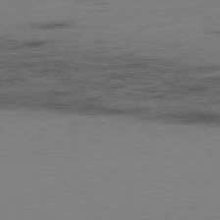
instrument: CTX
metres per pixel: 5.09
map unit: Ap
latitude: -79.6721
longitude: -62.1011
